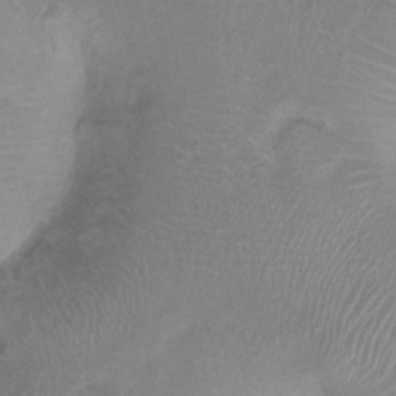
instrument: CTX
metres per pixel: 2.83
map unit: Nhu
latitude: 1.4426
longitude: -15.8206
